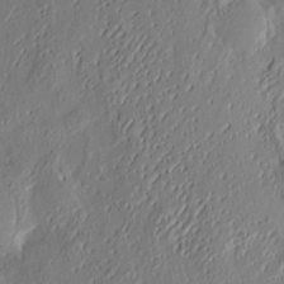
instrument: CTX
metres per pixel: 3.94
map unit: eHh
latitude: 3.5749
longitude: -77.9528
